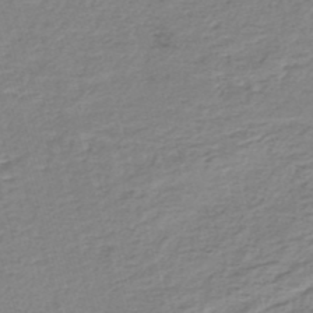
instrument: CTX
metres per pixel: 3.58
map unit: lHb
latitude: -42.7652
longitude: 72.8030
